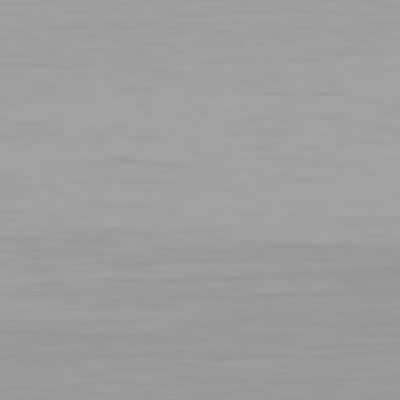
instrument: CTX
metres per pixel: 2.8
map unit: Hpe
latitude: 77.8961
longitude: -136.6113
